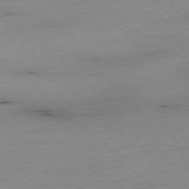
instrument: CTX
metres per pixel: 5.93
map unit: Ap
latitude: -77.5777
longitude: -90.1578
